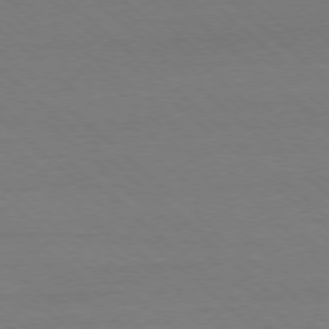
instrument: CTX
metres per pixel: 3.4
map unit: Ap
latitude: -77.9178
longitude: -84.4601
